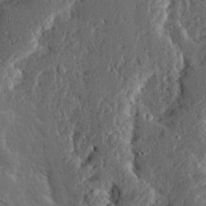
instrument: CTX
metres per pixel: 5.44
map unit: Ave
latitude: 14.2712
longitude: -137.4805
